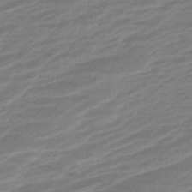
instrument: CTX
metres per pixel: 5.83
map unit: HNhu
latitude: -45.0486
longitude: 101.5777
